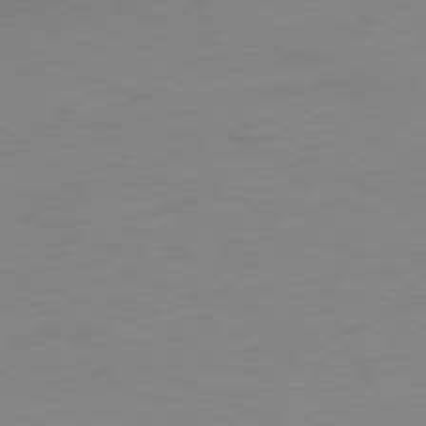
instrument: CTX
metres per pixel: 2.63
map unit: Ap
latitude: -78.4440
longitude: -72.7625
